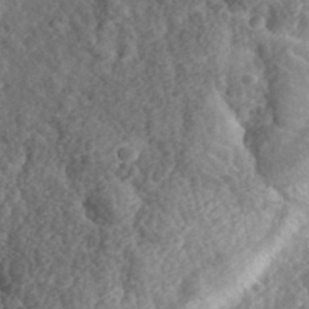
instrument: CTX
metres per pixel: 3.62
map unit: eHh
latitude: 35.5371
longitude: -79.4238
